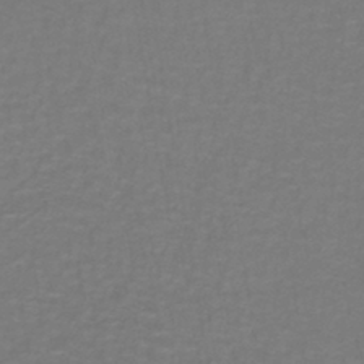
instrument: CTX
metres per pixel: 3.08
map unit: lHb
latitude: -42.6329
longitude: 56.7274
